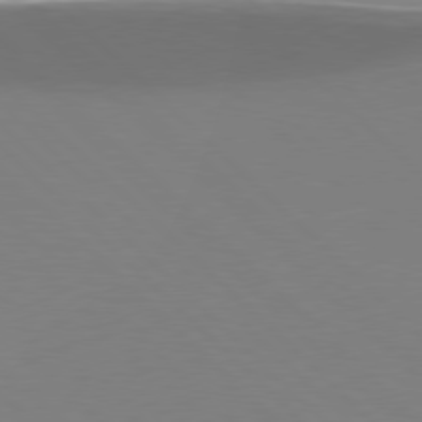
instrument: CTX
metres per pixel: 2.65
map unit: Hpe
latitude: 78.1389
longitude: -164.1011
